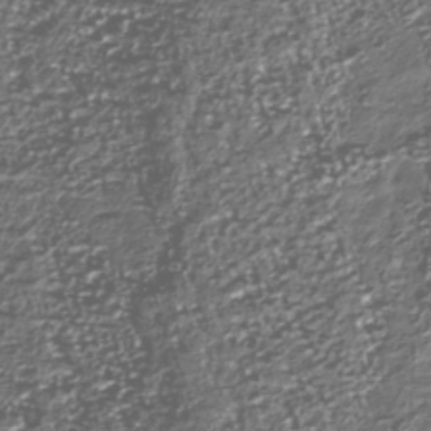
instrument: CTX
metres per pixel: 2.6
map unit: Nhu
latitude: -39.7856
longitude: -81.9339
